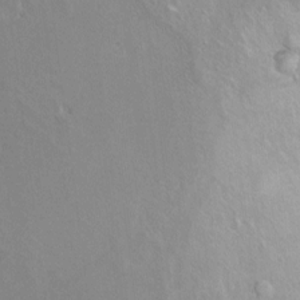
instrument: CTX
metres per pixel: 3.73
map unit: Ht
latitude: 6.8569
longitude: -29.8772
